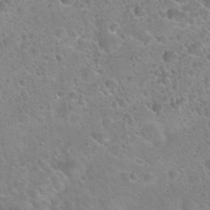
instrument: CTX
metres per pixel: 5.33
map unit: Hto
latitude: 22.0255
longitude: -51.4804
